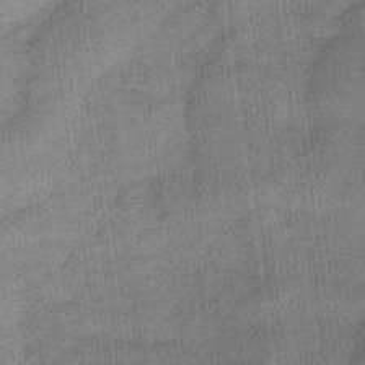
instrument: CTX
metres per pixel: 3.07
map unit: lHb
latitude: -33.6533
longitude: 66.0661
